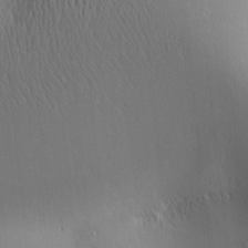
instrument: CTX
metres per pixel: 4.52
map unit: lAa
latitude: 1.8394
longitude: -115.6127
